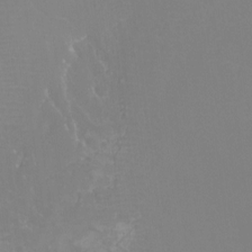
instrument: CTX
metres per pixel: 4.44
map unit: Htu
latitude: -12.3873
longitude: -72.1767
